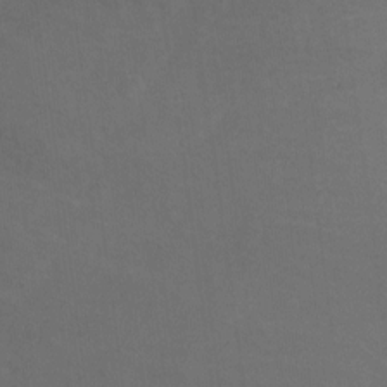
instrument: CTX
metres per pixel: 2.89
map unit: Nhu
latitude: -12.3495
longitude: -40.7813
